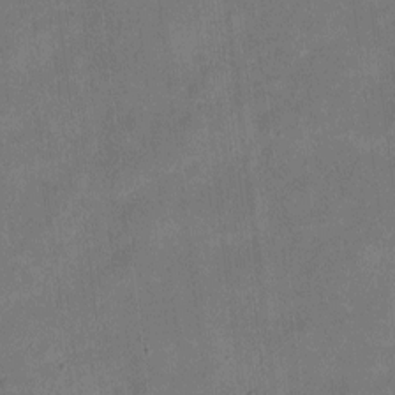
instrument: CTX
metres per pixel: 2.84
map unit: eHh
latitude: 4.4034
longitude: -66.8002
